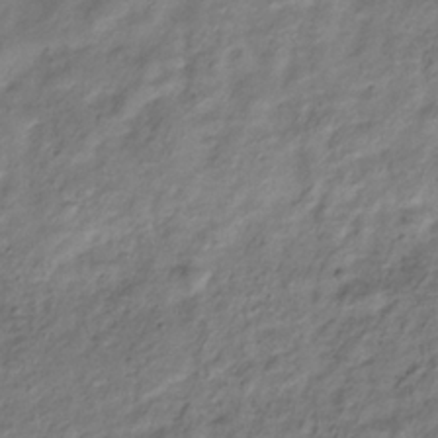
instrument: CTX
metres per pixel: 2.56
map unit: Hve
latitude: -32.6519
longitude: 89.2565
